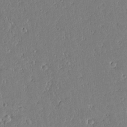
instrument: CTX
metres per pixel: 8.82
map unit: lAvf
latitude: 15.9528
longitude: -127.7450
